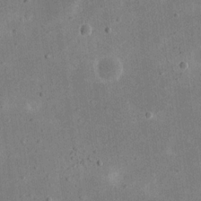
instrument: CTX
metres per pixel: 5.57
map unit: eHh
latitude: 18.6868
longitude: -71.1592
